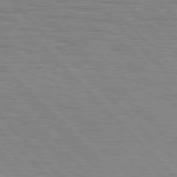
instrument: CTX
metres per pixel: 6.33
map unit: Hpe
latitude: 76.9702
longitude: -127.0081
